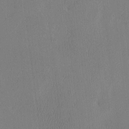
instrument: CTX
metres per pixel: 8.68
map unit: eHh
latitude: -3.1431
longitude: 17.4833
